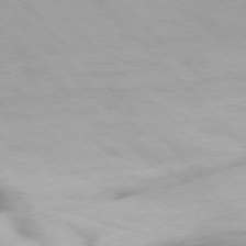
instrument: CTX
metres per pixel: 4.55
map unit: Ap
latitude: -76.8219
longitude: -78.1011
